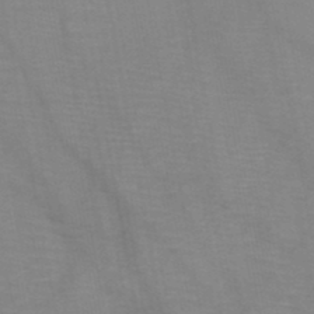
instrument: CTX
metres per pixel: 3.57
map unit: HNb
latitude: -46.9541
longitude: -47.9150
